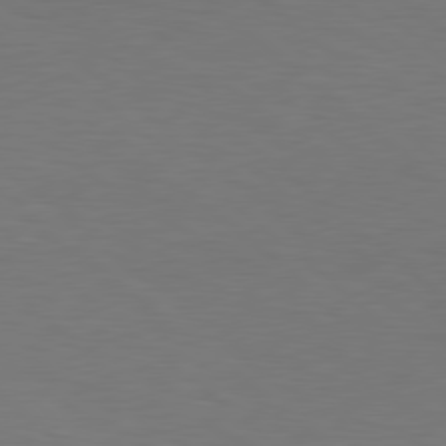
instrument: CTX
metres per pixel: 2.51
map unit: Hpe
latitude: 78.5357
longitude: -162.0633
